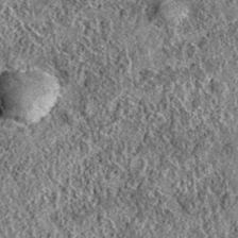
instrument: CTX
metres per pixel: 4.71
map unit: eAb
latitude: 36.7246
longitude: 110.2739
